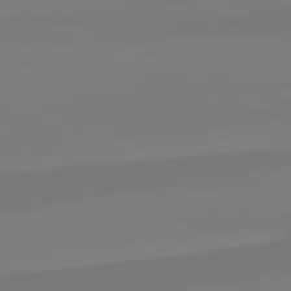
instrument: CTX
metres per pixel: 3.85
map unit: lApd
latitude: 82.2900
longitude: 147.0486
